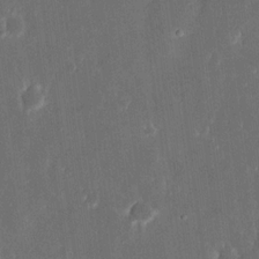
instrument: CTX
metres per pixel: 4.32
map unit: eHh
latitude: 16.1389
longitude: -72.8947
